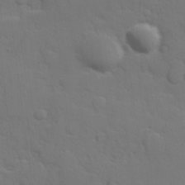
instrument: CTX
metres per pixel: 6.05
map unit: Hve
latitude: 25.4615
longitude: 148.2173
